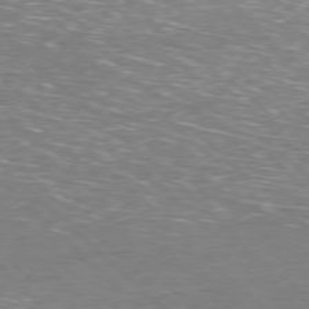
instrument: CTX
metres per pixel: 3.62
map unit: Hpe
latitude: -77.9178
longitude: 15.4833
